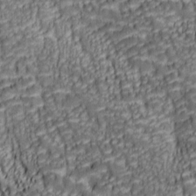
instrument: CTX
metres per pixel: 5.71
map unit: lAa
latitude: 6.6301
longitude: -116.1011
